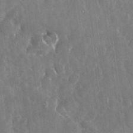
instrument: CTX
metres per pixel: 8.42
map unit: Nhu
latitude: 29.1592
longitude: -62.3656
